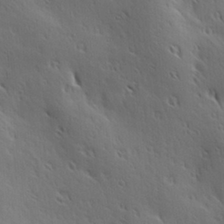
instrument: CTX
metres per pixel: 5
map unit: Hve
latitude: 23.7450
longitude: -96.8380
